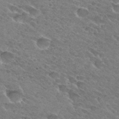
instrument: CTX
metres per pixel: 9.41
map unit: Hto
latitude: 31.4805
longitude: -45.6505
